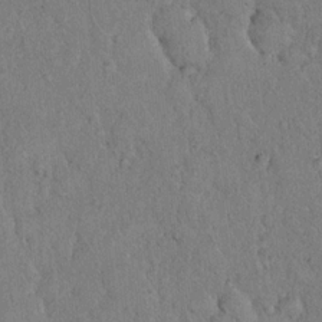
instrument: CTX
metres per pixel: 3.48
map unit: eHh
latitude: 18.5734
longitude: -61.9339
